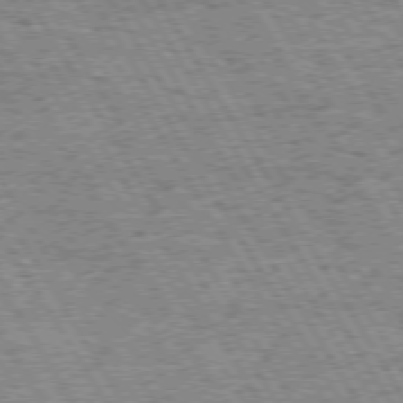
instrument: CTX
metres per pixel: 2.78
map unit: Hpe
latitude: 73.5183
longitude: -142.5735
